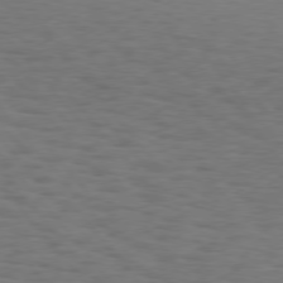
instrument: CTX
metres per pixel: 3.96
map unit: Hpe
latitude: 75.9717
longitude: -134.2522
